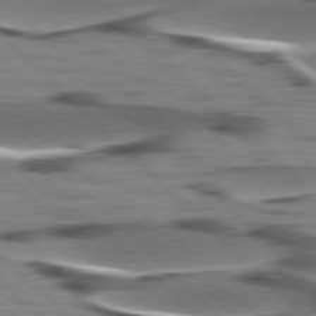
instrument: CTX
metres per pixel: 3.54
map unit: lApd
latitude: 77.4048
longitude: -48.7813
